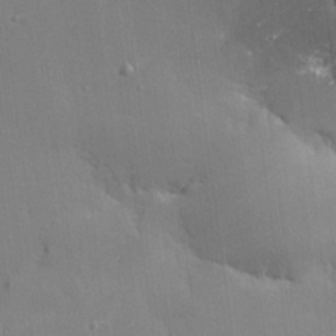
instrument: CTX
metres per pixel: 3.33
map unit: eHh
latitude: 24.9702
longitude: -90.1578
